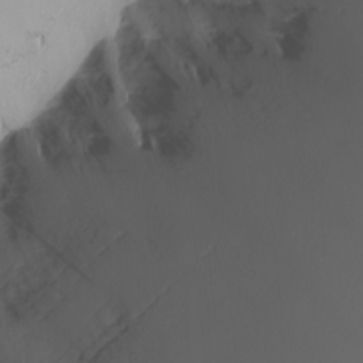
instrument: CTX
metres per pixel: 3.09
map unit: Nhu
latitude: -5.8044
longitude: -91.2159
